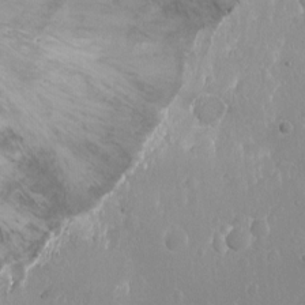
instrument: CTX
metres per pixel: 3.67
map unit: Nhu
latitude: -11.8234
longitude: -38.1011
